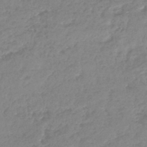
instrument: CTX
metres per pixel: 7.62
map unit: lHb
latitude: -40.2361
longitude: 68.5195
